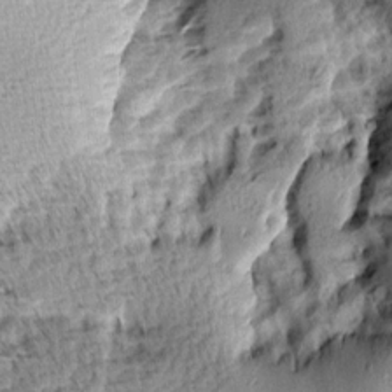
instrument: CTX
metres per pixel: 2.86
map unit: Aa
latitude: 7.9906
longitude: -137.7261
